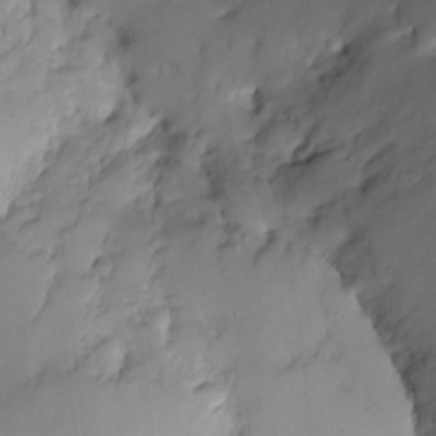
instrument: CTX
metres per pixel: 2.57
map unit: Nhe
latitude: -2.3684
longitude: -59.1970
